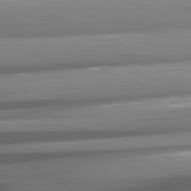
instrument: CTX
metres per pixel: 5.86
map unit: lApd
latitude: 81.6127
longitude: -142.0822
